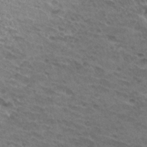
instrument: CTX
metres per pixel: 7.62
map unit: Hto
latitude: 32.3089
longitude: -47.6694
